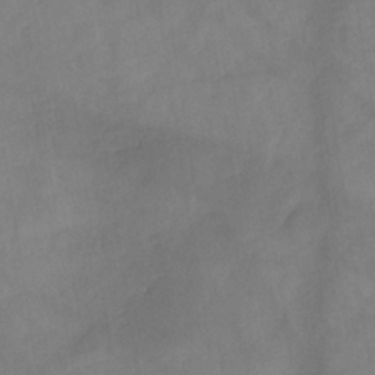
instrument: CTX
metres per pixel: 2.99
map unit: Nhe
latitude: -37.9745
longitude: -146.8947
